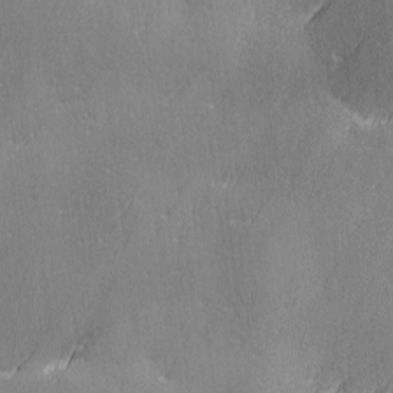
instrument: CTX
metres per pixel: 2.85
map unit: Ave
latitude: 2.5168
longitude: -112.0255
